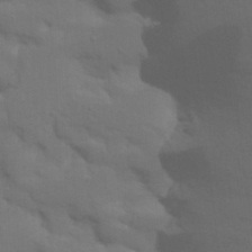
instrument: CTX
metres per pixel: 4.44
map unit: Nhu
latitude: 21.7828
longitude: -73.2915
